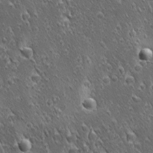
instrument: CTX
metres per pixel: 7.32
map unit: Ave
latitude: 21.4994
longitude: -137.3293
